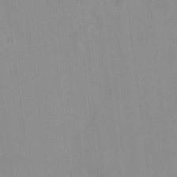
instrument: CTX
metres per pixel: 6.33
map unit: HNhu
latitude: 6.2900
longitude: 2.3117
